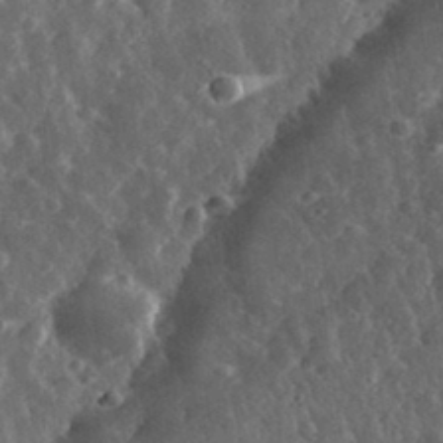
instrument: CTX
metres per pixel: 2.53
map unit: eHh
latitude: 33.2159
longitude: -79.2348
